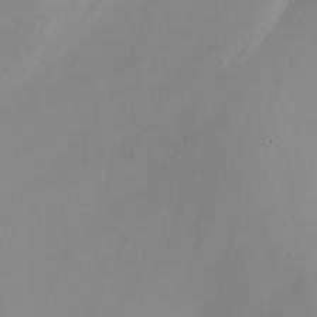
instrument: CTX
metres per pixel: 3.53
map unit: Nhu
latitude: -8.3495
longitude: -93.6694
